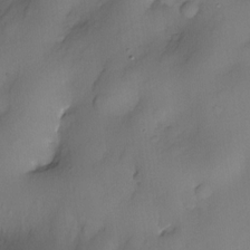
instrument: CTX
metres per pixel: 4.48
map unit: eHh
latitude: -22.9920
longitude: 15.2187
